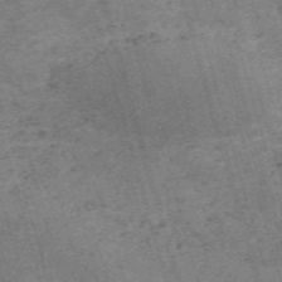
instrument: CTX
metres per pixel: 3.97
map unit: Nve
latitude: -59.8422
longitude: 64.0094
